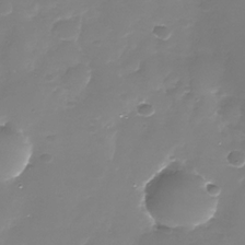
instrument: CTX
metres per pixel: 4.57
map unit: Nhu
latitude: -28.7841
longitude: -68.1011
